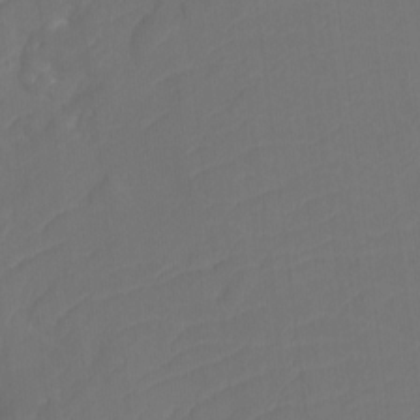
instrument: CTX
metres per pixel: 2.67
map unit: Htu
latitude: -12.7274
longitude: -70.4601
